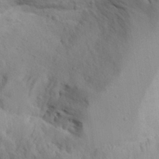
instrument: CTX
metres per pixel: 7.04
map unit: Aa
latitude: 28.7813
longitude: -132.6113
